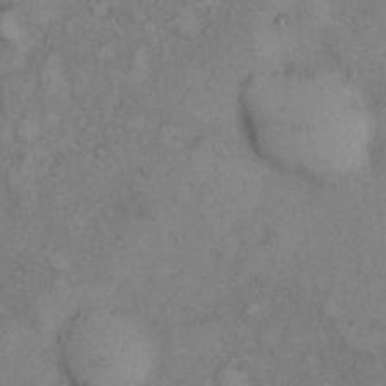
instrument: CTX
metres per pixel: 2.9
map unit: Hto
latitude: 8.6869
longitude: -59.1214
